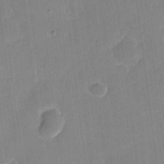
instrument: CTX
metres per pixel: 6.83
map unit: eHh
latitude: 4.2522
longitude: -67.4804
